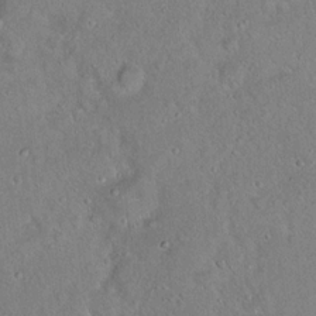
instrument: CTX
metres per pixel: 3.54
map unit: Hto
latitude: 15.8773
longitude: -40.7246
